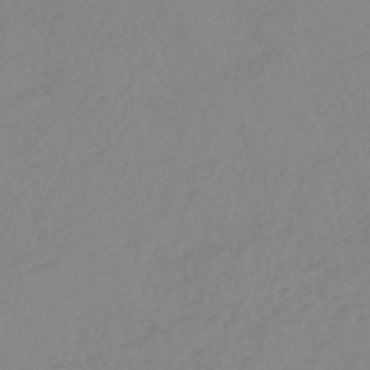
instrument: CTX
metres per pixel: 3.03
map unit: eHb
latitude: -45.1431
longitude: 84.6896
